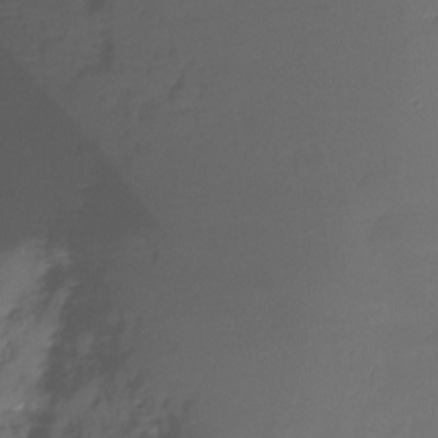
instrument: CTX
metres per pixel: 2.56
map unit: Ht
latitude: -14.3873
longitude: -50.7624
